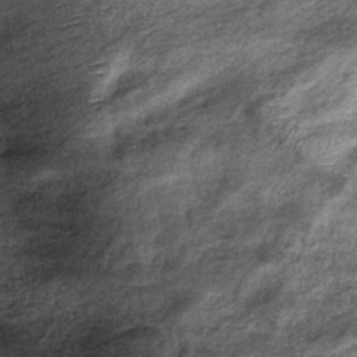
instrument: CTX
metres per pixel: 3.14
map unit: lHb
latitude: -36.7085
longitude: 67.2187
